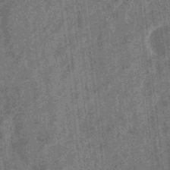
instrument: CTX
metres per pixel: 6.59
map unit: eHb
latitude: -34.6141
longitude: 78.8786
